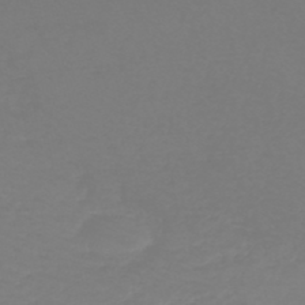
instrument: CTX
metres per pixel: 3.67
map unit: HNb
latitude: -45.8045
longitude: 54.2551
